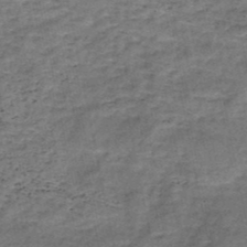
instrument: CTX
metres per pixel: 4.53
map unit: HNb
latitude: -49.2187
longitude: -39.7638
